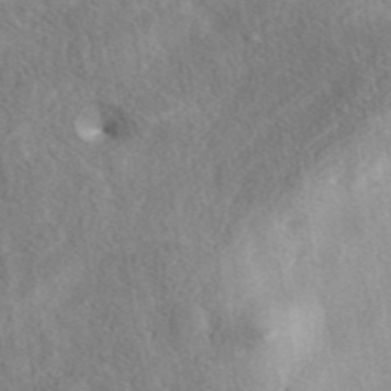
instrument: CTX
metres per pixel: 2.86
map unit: eAb
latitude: 41.3292
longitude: 102.7841
